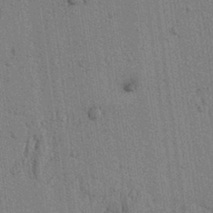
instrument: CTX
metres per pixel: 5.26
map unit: lAvf
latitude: 7.0836
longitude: 164.5574
